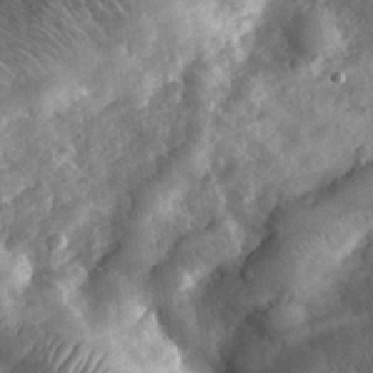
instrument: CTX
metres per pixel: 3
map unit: eHh
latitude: 31.7072
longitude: -69.6694
